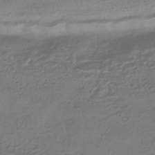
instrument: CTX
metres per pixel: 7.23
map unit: HNhu
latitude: -44.0283
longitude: 95.9556
